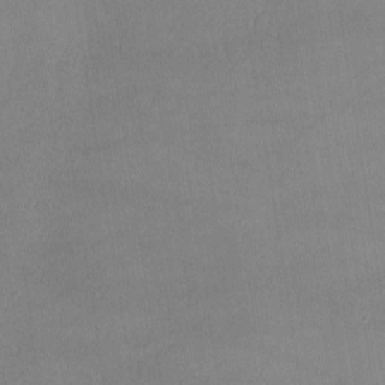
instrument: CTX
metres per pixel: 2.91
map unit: lHvf
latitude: -10.8219
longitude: -101.7639
